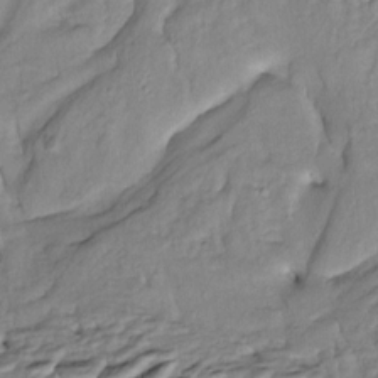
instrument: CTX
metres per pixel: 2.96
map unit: Htu
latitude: -5.6155
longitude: 154.2928
